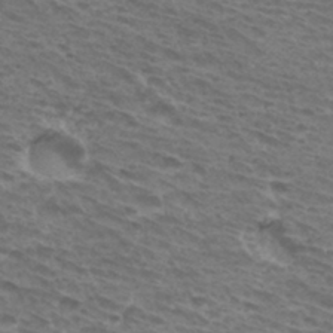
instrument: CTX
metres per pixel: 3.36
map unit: Hto
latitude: 32.2711
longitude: -41.4048
